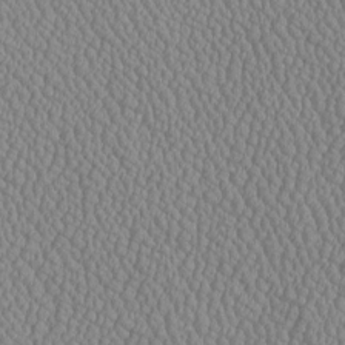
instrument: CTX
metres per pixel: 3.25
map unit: Htu
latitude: -6.5385
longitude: 156.3306
